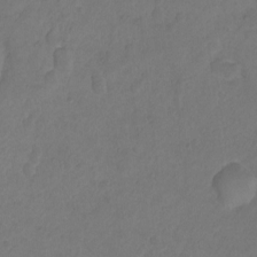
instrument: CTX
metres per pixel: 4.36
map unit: Ht
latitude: 0.9891
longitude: -34.6868
